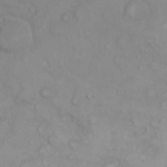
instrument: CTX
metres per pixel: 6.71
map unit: eHh
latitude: 25.5749
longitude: -64.3278
